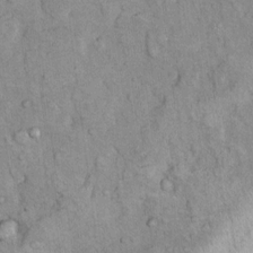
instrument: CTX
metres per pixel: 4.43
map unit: Nhu
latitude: 7.7639
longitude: -23.4804
